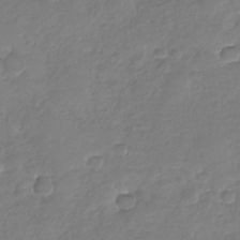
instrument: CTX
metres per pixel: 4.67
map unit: Nhu
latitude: -29.9745
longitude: -61.7449
